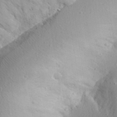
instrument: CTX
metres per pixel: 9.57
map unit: Aa
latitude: 28.4979
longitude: -144.9136
